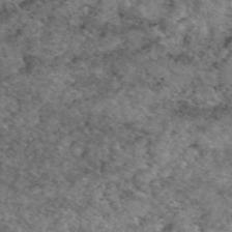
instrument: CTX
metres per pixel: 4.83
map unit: eAb
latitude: 49.1970
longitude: 113.2754
